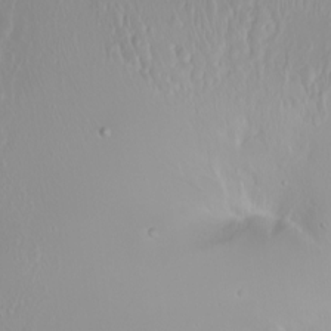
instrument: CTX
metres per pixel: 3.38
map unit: Ht
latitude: -1.4833
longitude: -61.2348
